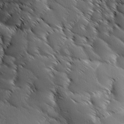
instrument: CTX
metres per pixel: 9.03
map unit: Ave
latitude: 1.1403
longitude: -114.2144
